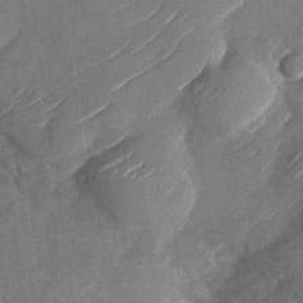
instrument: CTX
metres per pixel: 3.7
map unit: Nhu
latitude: -29.5966
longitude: -72.5924
